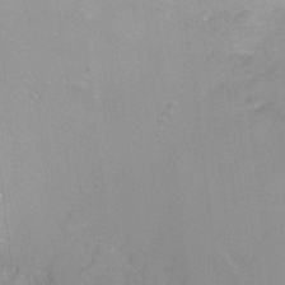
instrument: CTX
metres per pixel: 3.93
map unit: Ht
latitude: -6.3873
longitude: -36.5357
